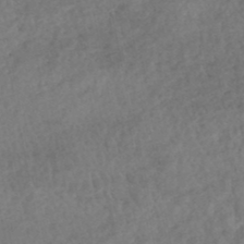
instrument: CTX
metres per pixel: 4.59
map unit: HNhu
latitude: -48.6141
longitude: 102.2740
